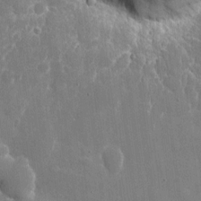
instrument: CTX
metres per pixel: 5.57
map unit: eHh
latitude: 10.3656
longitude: -70.3089
